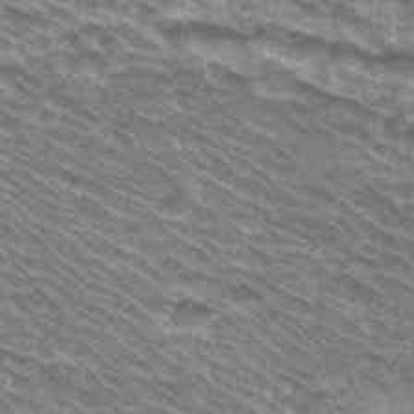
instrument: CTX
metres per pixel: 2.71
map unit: Hto
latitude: 30.6113
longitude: -42.7435
